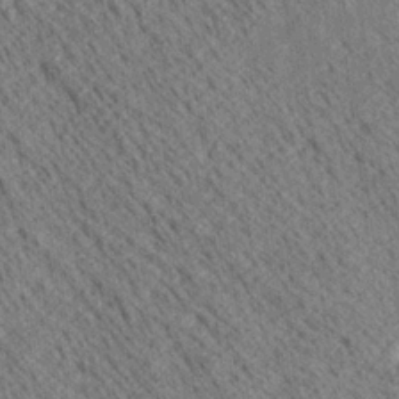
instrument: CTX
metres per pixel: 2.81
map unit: Ave
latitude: 20.5168
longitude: -139.7450
